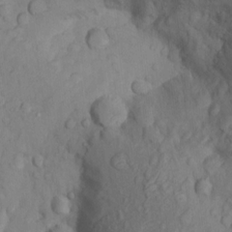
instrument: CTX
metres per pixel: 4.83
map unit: Nhu
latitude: 12.9703
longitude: -29.2159
